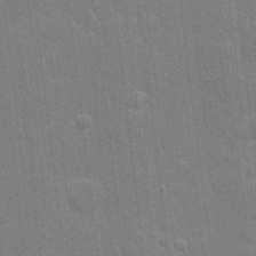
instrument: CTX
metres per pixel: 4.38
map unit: eHh
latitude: 7.1214
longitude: -74.4034
